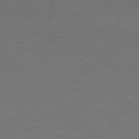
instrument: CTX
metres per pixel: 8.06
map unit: Ap
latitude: -77.6344
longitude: -64.4412
